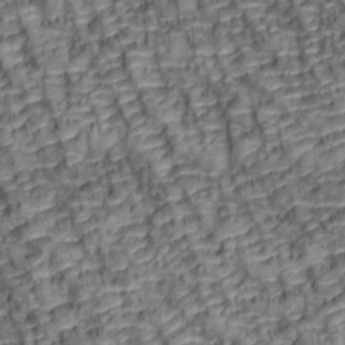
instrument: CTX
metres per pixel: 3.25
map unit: lAa
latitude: 6.3845
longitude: -115.8772
